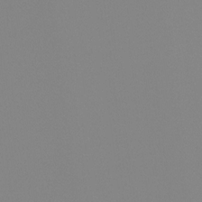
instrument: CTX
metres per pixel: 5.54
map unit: Ht
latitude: -4.7274
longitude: -61.1970
